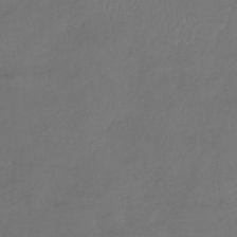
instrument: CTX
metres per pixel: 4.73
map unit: lHb
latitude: -39.2943
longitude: 70.8219
